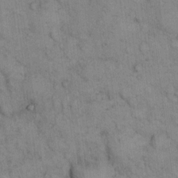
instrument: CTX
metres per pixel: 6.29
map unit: eHh
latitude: 14.7058
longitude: -63.0648
